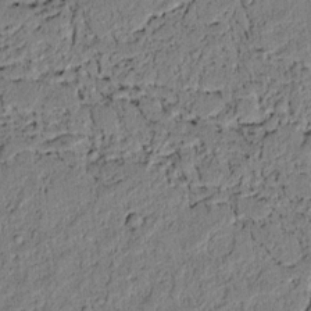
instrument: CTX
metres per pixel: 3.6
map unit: lAvf
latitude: 3.9150
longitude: 168.6896
